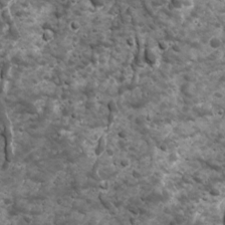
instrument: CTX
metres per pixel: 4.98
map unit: Ave
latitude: 16.7057
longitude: -133.0081
